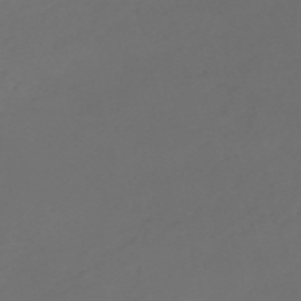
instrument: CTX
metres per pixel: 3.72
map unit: eHh
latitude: -54.9164
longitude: -91.5749
